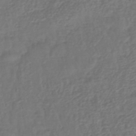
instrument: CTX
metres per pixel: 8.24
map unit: lHb
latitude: -43.6154
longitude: 81.3699
